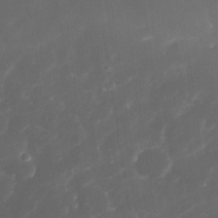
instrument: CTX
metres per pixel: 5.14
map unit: Nhe
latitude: -34.1984
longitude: -145.3104
